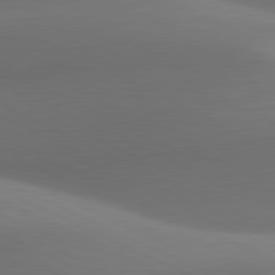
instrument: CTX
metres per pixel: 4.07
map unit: lApd
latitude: 81.2726
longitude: 133.9367
